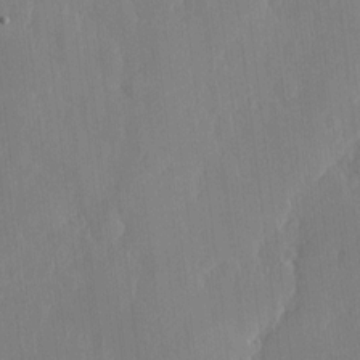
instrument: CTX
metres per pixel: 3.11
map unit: eHh
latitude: 4.8002
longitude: -72.8191
